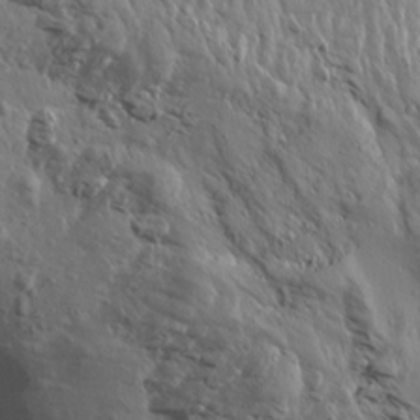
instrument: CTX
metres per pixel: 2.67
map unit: Aa
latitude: 14.0444
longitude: -141.7260
